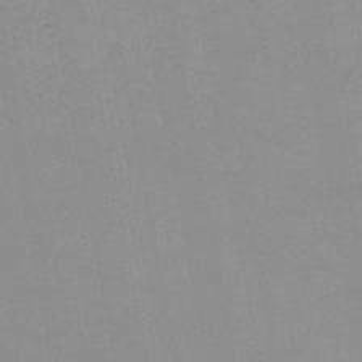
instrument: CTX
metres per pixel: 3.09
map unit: HNb
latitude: -51.8233
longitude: -52.1200
